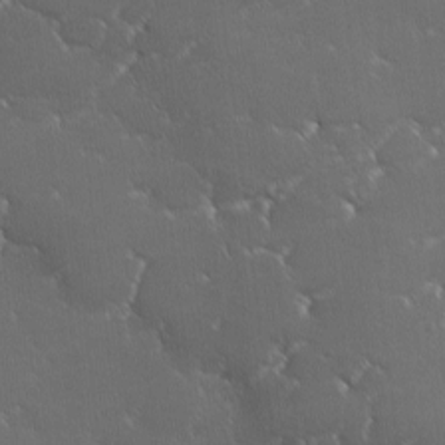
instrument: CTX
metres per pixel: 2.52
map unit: Ave
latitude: 1.5938
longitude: -113.6883
